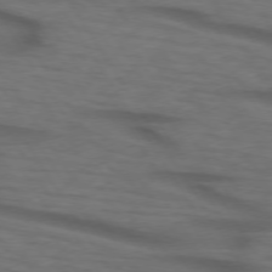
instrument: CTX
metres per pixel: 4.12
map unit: lApd
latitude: 73.8017
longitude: -74.1011
